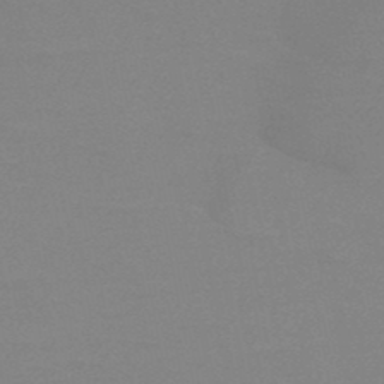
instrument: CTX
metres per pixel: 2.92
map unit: HNb
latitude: -48.7652
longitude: -49.6883
